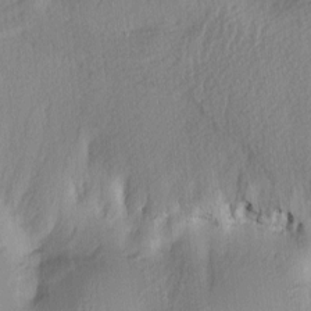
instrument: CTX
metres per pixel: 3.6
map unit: lAa
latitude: 4.1011
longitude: -112.4034
